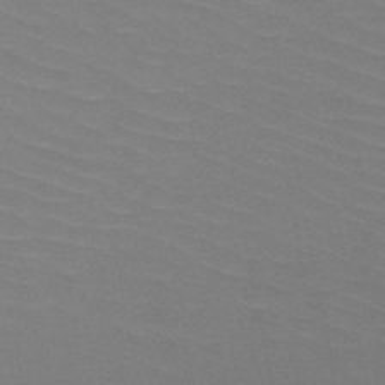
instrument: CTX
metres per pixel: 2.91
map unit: HNb
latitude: -48.3684
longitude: -48.6302
